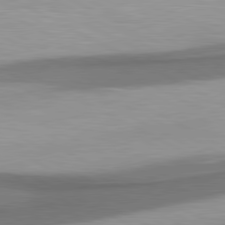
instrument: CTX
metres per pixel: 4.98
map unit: lApd
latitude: 80.6868
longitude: 175.8800
